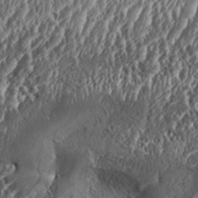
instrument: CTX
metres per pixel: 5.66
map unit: Aa
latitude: 32.9892
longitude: -135.1214
